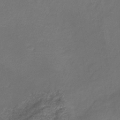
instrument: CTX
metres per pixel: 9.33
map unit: eHb
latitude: -39.8989
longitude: 76.7463
